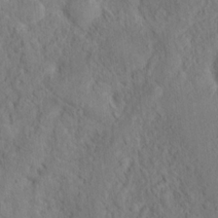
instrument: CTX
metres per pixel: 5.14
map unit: Nhu
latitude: 16.1389
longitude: -30.9703
